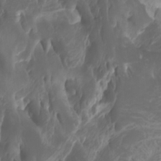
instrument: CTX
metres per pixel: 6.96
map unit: Nhu
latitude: -4.7841
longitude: -76.2711
